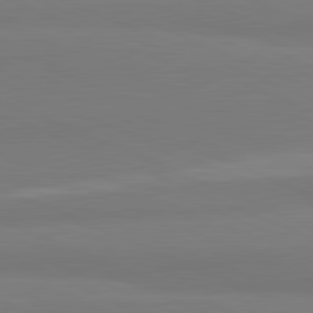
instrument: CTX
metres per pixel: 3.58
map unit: lApd
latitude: 81.8772
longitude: 177.5399
